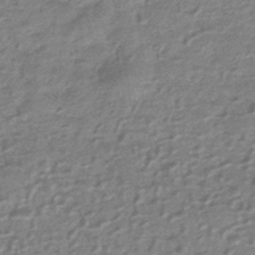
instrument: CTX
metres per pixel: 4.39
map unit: HNhu
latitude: -42.4062
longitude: 90.3496
